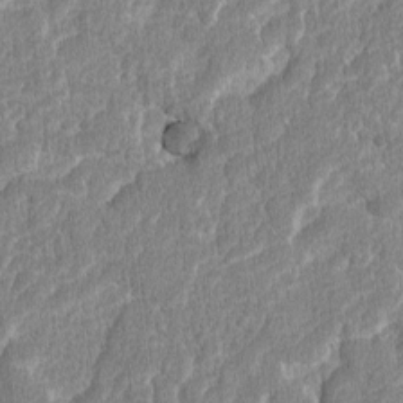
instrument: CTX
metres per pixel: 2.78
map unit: lAvf
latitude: -8.0472
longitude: -114.5923
